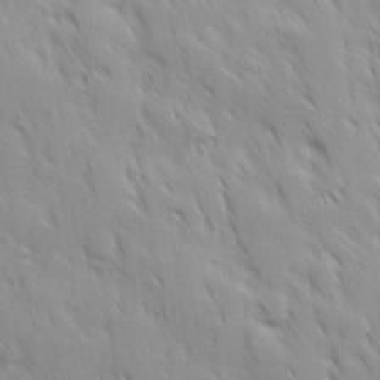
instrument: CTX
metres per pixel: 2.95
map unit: Ave
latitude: 9.8206
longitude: -103.5749
